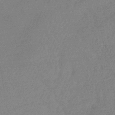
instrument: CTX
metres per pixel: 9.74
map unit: lHb
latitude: -41.5399
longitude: 73.5399
